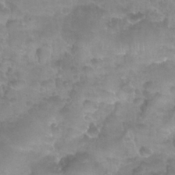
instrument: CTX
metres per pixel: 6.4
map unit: Nhu
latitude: 27.6694
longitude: -54.7246
